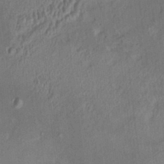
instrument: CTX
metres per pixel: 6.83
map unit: HNhu
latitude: 5.0269
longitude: 12.5952
